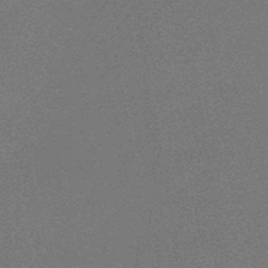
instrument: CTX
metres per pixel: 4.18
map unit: HNb
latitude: -45.9556
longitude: -39.8394
